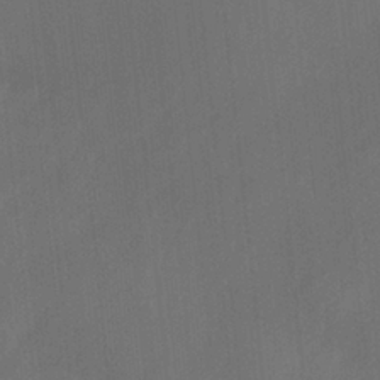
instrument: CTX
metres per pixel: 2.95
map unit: Ave
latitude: -0.5763
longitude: -113.2726
